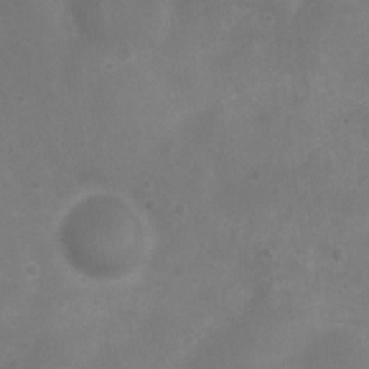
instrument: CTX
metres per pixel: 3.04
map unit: Nhu
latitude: 7.0269
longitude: -19.2915
